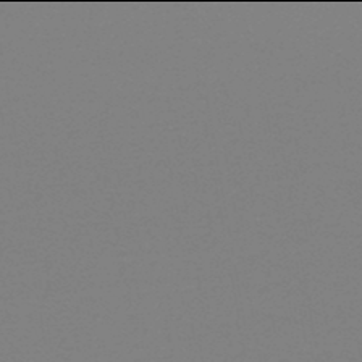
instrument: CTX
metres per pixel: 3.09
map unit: HNb
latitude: -46.0094
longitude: -44.4601
